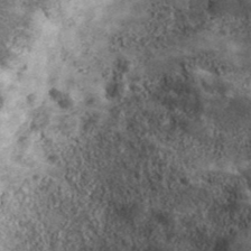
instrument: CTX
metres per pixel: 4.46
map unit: lHvf
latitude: 41.2725
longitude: -90.3089
